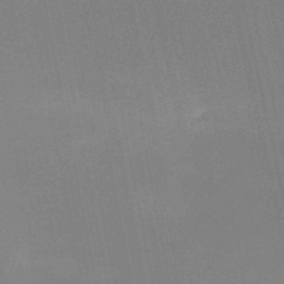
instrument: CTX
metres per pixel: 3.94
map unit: HNb
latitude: -51.9745
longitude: -45.4237
